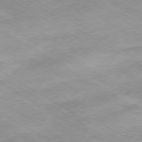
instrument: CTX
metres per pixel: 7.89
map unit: Hpe
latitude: -80.2551
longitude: 22.6330
